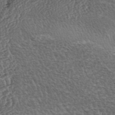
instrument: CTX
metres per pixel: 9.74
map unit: lAa
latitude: -3.6343
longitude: -122.4790
